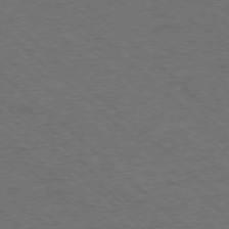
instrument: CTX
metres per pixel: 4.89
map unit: Ap
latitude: -75.8612
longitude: -79.4427
